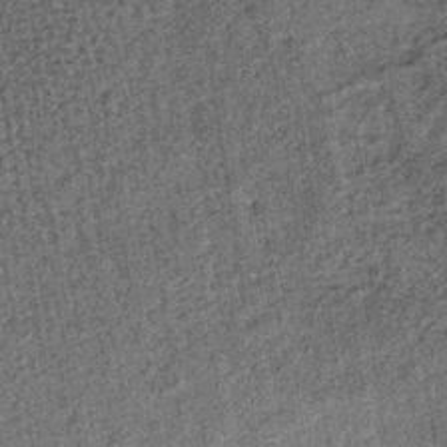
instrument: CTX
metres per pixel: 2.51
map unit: lHb
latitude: -38.0283
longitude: 64.1417
